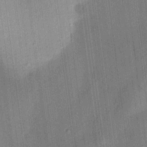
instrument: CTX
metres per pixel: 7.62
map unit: HNhu
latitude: 12.5735
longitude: 9.6722
